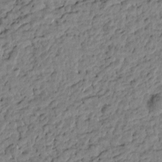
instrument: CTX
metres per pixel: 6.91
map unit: Htu
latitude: -0.7841
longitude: -179.1970
